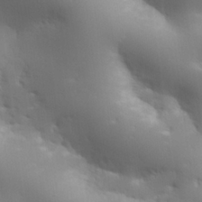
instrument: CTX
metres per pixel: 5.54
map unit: lHvf
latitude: 24.3656
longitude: 140.9542
